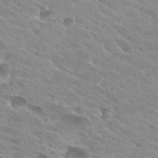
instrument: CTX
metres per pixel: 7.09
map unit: Hto
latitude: 26.1389
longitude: -40.4412
